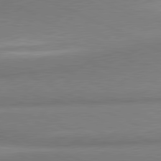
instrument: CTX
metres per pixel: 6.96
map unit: lApd
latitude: 80.8758
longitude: 166.1984
